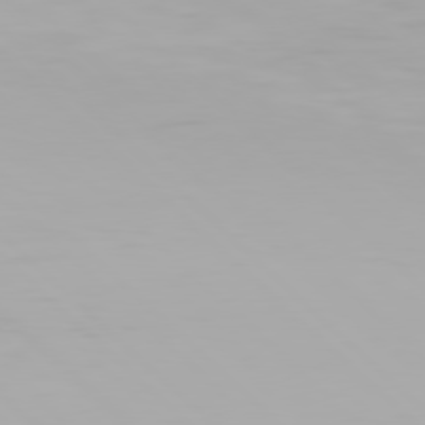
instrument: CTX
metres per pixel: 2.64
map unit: Hpe
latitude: 77.2726
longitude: -164.4790
